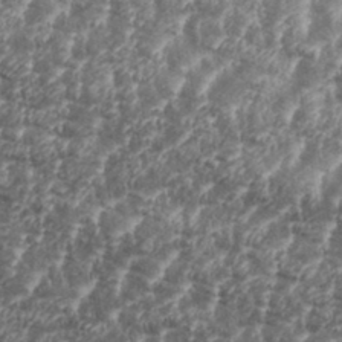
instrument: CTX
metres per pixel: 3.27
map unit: eHh
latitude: 35.3481
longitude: -136.0822
